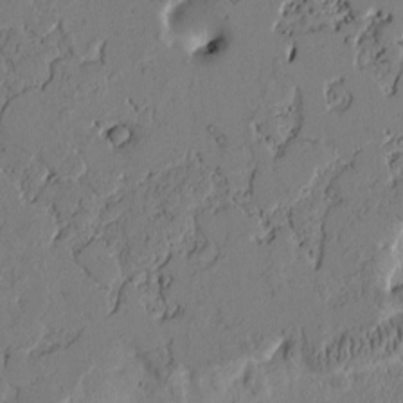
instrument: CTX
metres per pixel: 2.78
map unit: Htu
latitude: -2.6140
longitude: 167.3510
